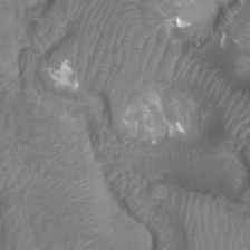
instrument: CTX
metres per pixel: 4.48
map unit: Ht
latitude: 3.3292
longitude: -19.8205
